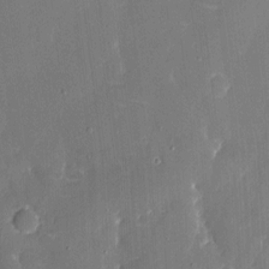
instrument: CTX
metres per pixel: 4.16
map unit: eHh
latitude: 6.9136
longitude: -68.8947
